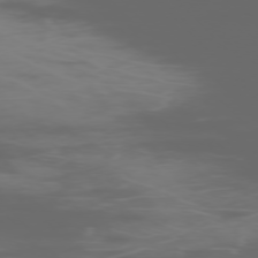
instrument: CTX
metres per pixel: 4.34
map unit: Ap
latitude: -76.3684
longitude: -75.7828
